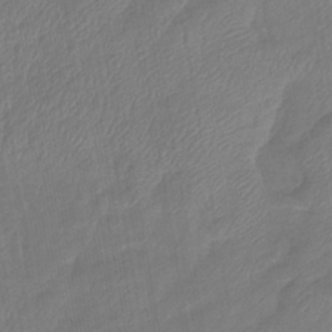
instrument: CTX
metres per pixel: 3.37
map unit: eHb
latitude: -41.3509
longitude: 81.5210
